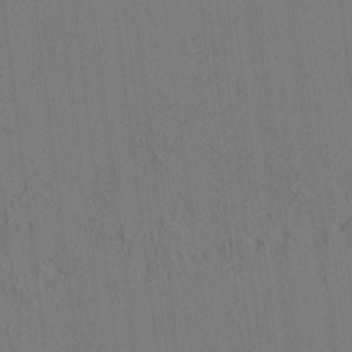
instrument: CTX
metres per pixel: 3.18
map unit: HNhu
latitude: 7.1403
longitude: 15.8234
